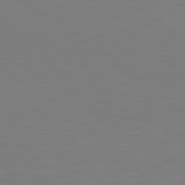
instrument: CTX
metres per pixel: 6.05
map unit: lApd
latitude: 79.0837
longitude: -173.5182
